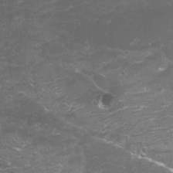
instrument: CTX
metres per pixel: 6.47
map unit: Aa
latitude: -8.6329
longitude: -71.7449
